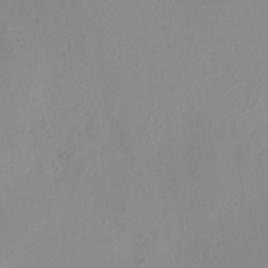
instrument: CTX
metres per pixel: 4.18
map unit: HNhu
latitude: 8.0822
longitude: -1.7449
